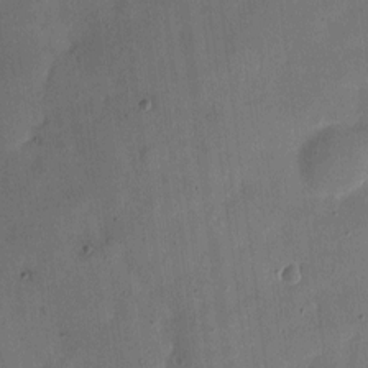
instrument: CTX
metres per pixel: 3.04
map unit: eHh
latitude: 4.8191
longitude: -66.6301
